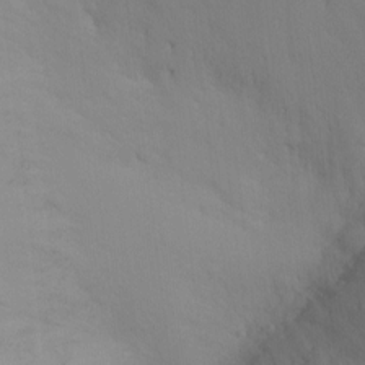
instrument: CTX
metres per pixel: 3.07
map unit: Ht
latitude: -4.5196
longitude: -25.6693
